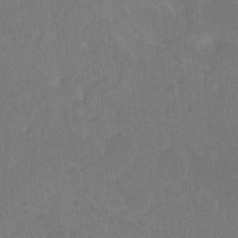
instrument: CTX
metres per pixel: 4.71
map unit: Hto
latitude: -11.0675
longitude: -37.9150
